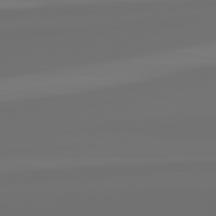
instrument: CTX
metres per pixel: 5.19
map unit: lApd
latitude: 82.5356
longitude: 162.5007
